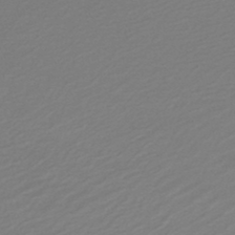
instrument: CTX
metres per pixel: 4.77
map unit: lHb
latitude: -46.6518
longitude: 59.4454
